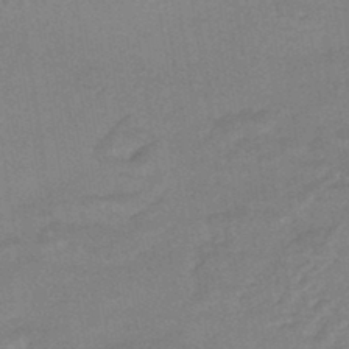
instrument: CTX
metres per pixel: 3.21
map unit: HNhu
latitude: -44.5763
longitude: 90.7464
